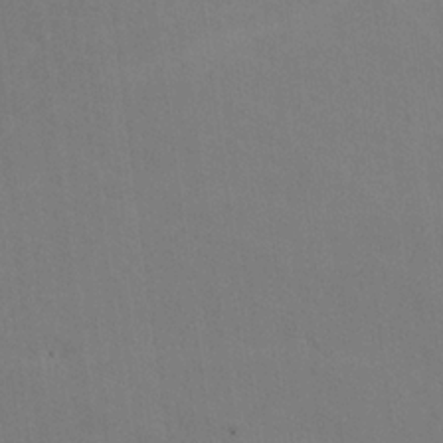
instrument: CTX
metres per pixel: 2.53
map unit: lHvf
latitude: -11.3699
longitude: -102.1955
